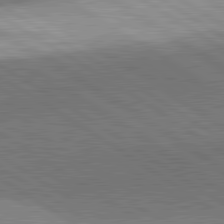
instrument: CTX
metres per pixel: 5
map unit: lApd
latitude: 81.6505
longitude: 140.1417
